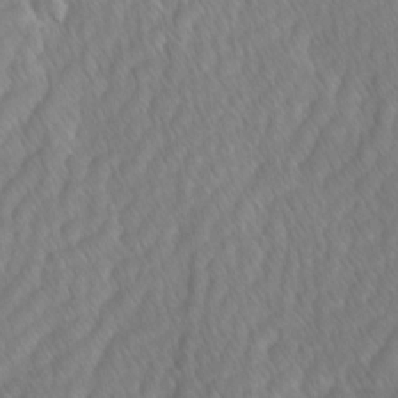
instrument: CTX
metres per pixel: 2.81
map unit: Ave
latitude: -1.1243
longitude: -113.4237
